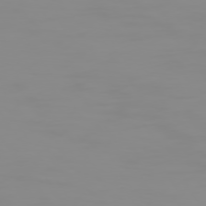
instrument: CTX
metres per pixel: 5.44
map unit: Hpe
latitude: 74.3845
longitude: -127.6883
